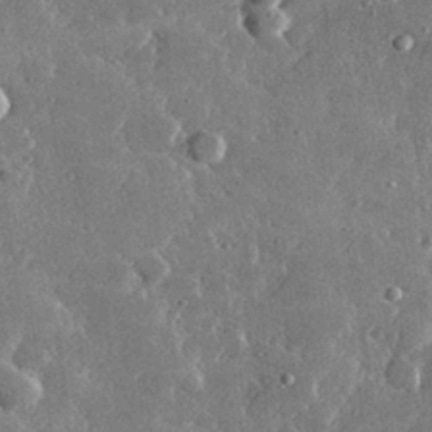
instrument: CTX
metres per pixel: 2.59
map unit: lHvf
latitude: 32.5924
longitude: -90.9325
